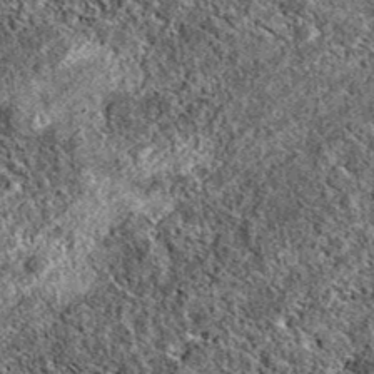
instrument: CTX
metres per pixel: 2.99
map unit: eAb
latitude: 37.7638
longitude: 111.4454
